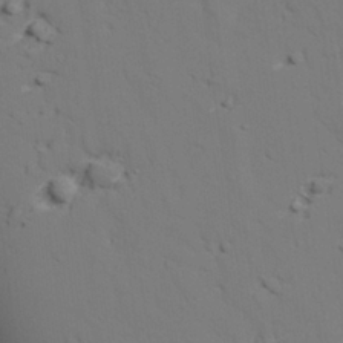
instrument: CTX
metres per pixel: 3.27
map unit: lAvf
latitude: 26.5357
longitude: -110.1578
